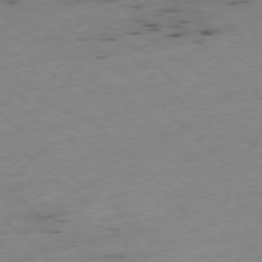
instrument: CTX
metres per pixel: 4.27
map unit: Ap
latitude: -77.8611
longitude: -60.4412
